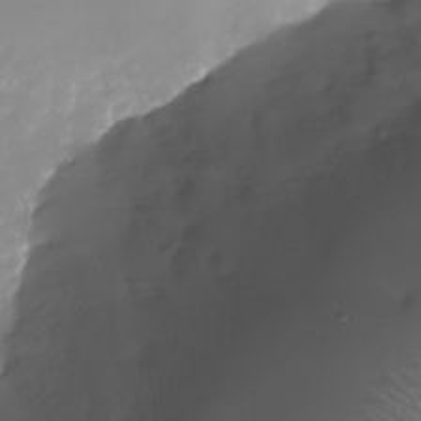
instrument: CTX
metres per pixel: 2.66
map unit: Nhu
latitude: -26.7463
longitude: -72.5357
